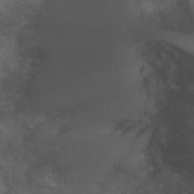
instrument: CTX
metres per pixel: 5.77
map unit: Nhu
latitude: 6.5546
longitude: -20.8191
